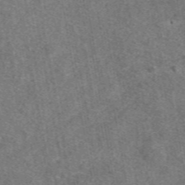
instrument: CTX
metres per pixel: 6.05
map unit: eAb
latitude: 48.1578
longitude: 108.8975
